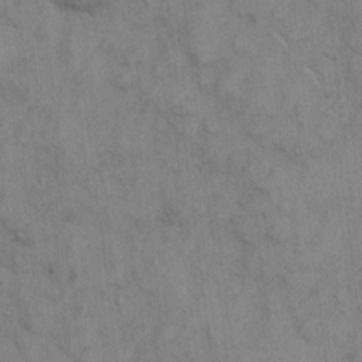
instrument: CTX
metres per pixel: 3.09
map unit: eHh
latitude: 6.3845
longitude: -65.2726
